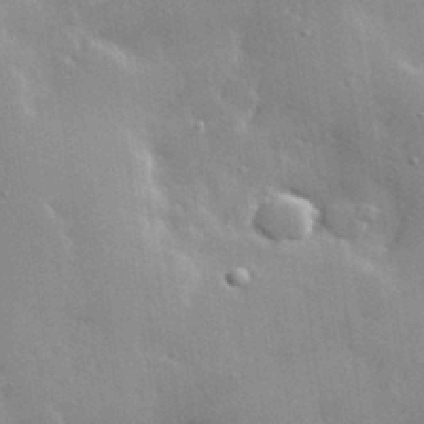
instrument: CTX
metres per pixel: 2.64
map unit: lHvf
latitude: 33.1214
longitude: -92.8002
